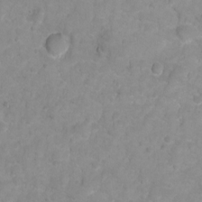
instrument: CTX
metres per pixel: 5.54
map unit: Hto
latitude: 3.0647
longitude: -35.2726
